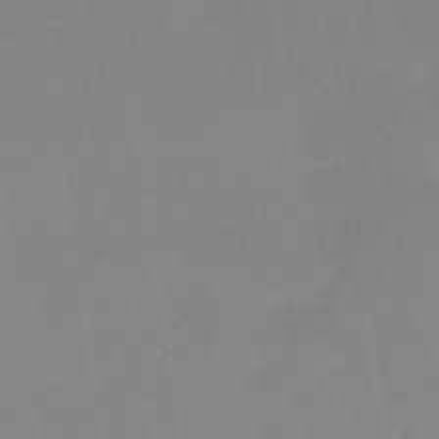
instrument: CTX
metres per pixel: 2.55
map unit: eHb
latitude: -49.2943
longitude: 67.6911
